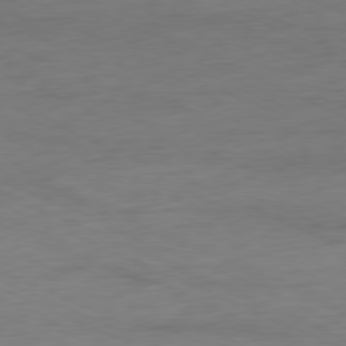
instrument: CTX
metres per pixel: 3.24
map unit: Ap
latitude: -80.3684
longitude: -92.3089
